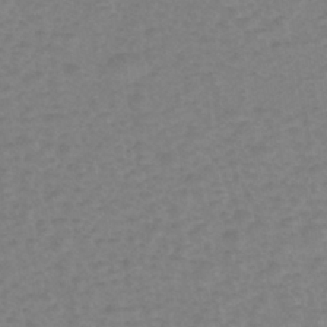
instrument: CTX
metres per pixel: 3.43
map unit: eHh
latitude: -39.8045
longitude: -28.9136
